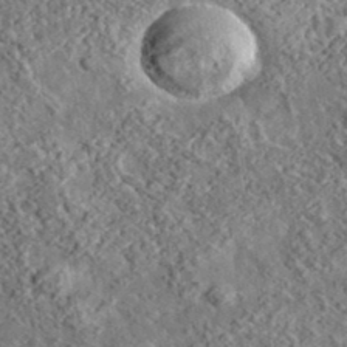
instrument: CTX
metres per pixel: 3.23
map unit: lHvf
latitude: 37.3860
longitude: -88.9703
